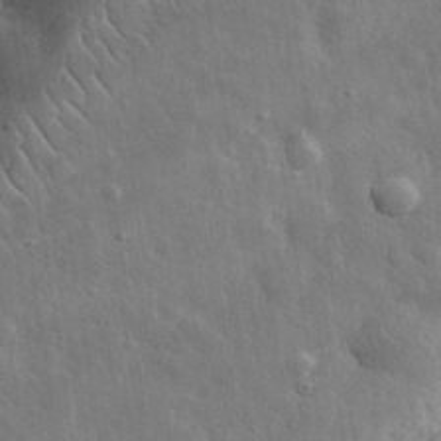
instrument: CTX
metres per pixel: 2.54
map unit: eHh
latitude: 32.5546
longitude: -79.3293
